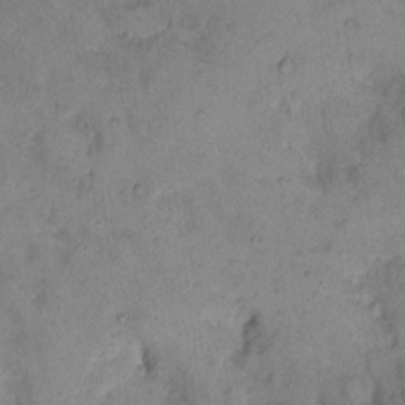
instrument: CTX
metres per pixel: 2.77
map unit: eHh
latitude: 10.4223
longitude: -62.3845
